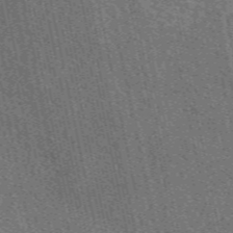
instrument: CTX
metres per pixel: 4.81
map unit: eAb
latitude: 51.4048
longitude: 114.5951
